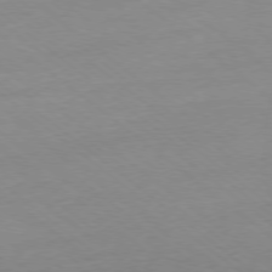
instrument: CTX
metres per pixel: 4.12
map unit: Ap
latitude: -78.0472
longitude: -95.7072
